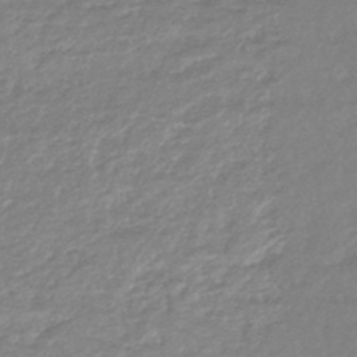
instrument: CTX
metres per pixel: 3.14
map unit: HNhu
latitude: -46.0472
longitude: 98.5385
